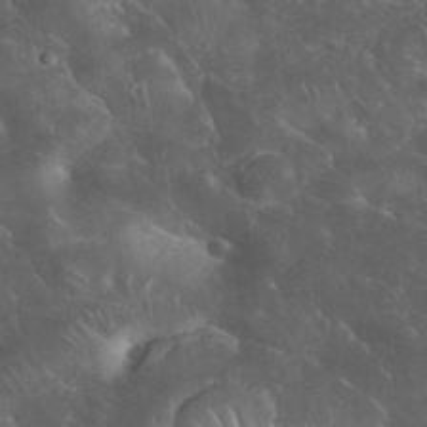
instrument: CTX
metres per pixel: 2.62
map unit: eHh
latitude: 34.6301
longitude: -65.0647
